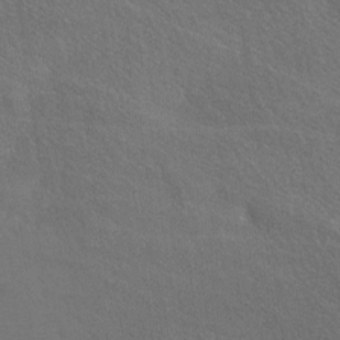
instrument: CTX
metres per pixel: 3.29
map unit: lAa
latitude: -5.1809
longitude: -120.8569
